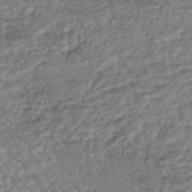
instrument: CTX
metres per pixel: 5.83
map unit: ANa
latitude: -43.5399
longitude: 108.7085
